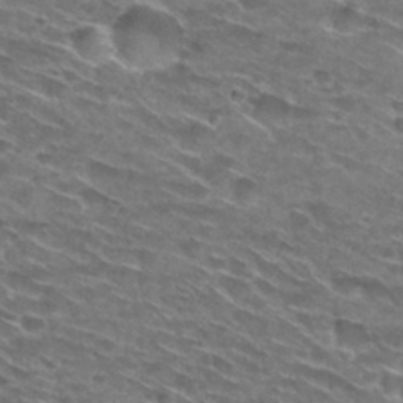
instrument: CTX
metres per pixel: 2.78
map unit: Hto
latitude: 29.6316
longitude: -46.6113
